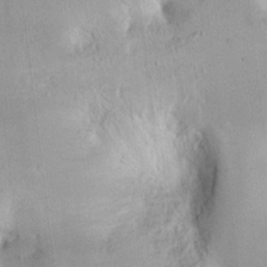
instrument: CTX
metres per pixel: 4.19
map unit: Ht
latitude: -0.9353
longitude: -60.9324
